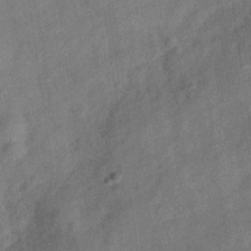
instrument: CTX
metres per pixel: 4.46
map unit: Hve
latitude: -31.2376
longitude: 91.8234
